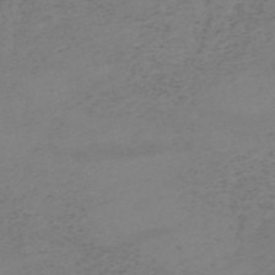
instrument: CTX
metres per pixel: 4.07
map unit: HNb
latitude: -55.5966
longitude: -46.7624
